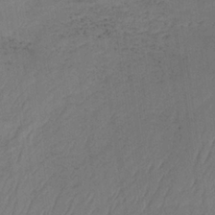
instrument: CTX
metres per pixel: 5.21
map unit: lHb
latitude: -33.7856
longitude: 66.6896
